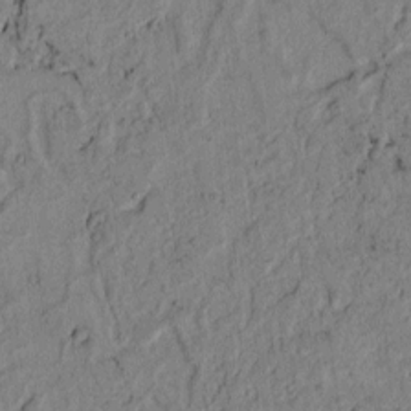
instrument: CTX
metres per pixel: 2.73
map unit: lAvf
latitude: 4.5735
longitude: 165.4644
